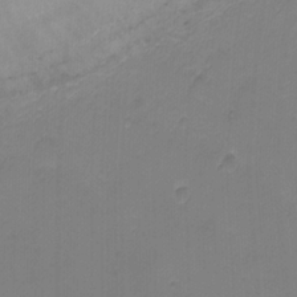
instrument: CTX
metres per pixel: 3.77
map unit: Nhu
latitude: -8.7841
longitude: -49.1781
